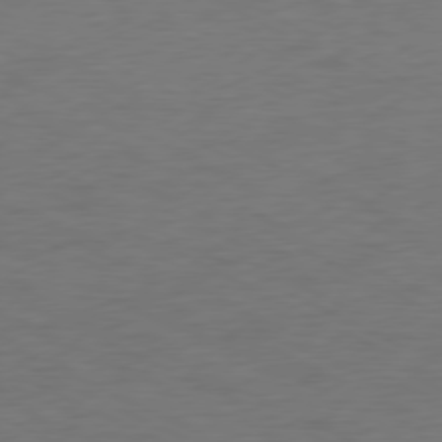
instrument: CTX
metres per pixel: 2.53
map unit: Ap
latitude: -77.3888
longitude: -73.9339
